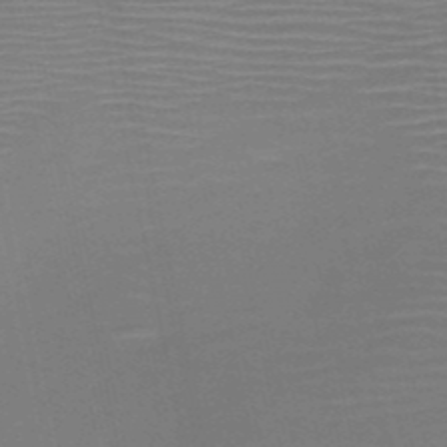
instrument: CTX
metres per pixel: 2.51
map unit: HNb
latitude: -51.8233
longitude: -47.6127
